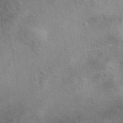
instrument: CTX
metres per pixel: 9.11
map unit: eAb
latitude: 42.1011
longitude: 103.5021
